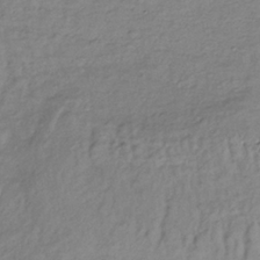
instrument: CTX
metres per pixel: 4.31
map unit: lHb
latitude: -35.3132
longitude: 69.7099
